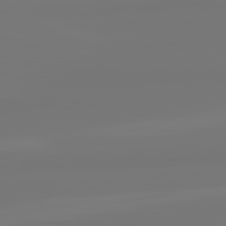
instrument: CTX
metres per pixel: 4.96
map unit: lApd
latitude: 82.0633
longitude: -176.2900
